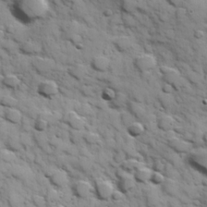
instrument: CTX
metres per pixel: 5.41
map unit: Hve
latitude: 24.3845
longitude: 147.3132
